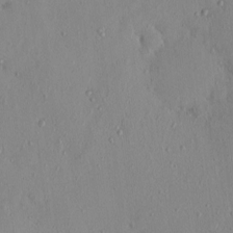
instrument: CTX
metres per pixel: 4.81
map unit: eHh
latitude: -0.0850
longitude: 17.1431
